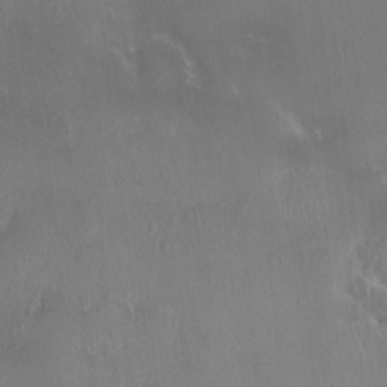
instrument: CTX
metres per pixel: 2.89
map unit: HNhu
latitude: 2.6868
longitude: 6.5762
